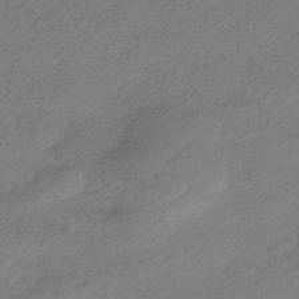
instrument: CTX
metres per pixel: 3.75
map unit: HNhu
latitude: -42.6140
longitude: 93.0675
